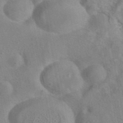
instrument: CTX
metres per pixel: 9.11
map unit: eAb
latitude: 41.6504
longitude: 105.4643
